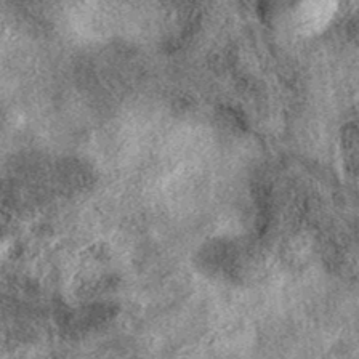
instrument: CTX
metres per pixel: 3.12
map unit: eAb
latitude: 38.6301
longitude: 106.7085
